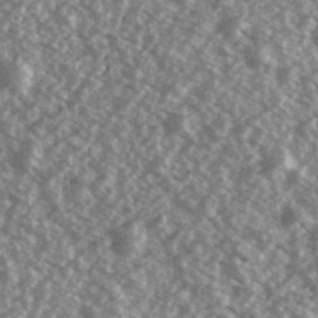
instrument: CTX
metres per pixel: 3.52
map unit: Ave
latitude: 39.1403
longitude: -111.5560
